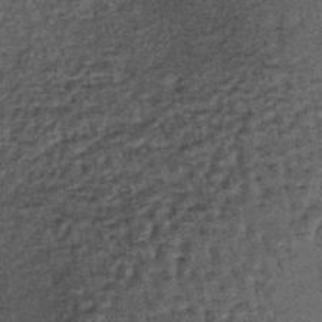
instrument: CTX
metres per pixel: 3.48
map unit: lHb
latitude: -39.1998
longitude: 65.7667
